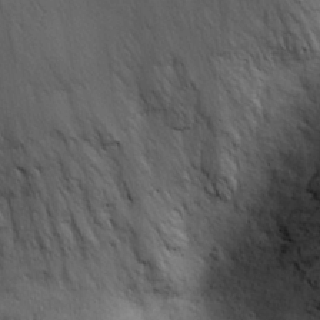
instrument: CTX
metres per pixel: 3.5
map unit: eHh
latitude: 26.2712
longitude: -75.2537
